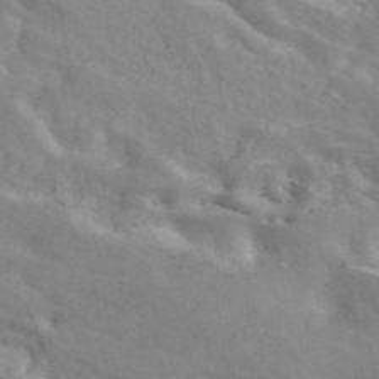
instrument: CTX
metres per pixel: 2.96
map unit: ANa
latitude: 45.7827
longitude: 26.5195
